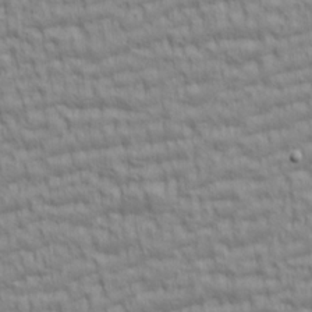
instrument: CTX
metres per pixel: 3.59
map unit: lAa
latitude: 5.9717
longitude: -115.5749
